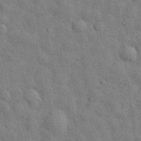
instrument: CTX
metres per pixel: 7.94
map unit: eHh
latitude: 29.2915
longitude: -75.8961
